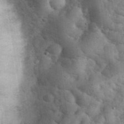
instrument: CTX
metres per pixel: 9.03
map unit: eHh
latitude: 33.8394
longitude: -67.9150
